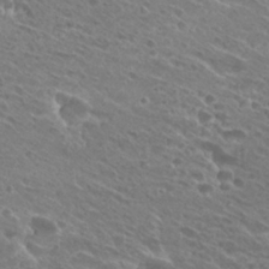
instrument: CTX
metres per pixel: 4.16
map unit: Hto
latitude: 25.9528
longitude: -40.2333
